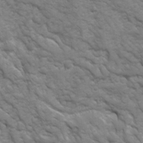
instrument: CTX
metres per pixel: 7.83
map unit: Ave
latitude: 16.7435
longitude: -131.8017
